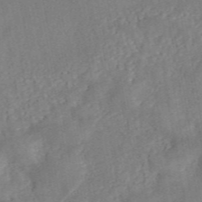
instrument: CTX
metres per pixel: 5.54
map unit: ANa
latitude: 45.8583
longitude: 28.1606
